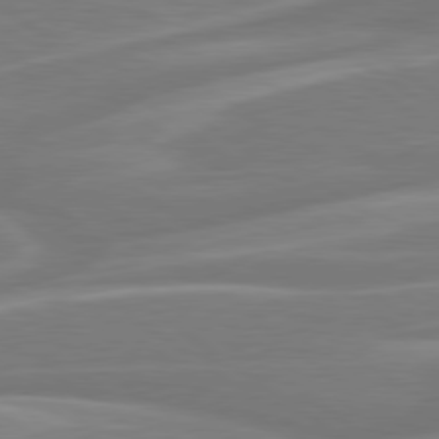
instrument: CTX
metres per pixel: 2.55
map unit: Hpe
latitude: 79.1970
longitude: -127.1214
